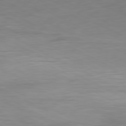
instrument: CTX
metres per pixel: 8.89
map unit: Hpe
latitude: -81.1053
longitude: 18.2550
